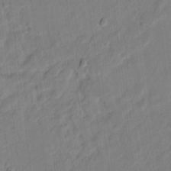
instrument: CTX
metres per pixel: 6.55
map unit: lAvf
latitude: 7.0647
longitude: 166.0850
